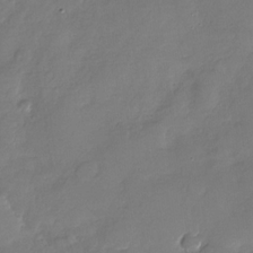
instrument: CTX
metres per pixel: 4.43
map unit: Nhu
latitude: -29.1620
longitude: -60.8380
